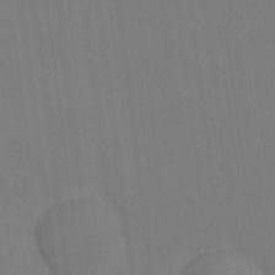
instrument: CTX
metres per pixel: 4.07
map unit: eHh
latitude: -8.5196
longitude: -68.4790
